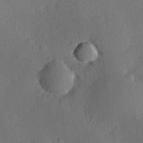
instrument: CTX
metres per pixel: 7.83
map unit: Hve
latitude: 25.3292
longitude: -93.0836
